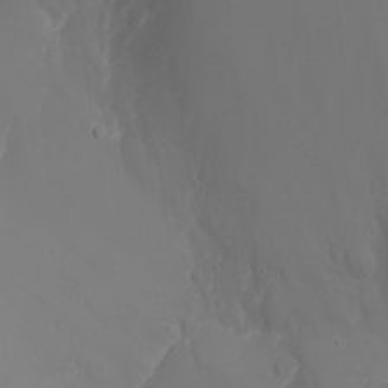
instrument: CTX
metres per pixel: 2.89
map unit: Nhu
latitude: -7.9745
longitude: -91.3293
